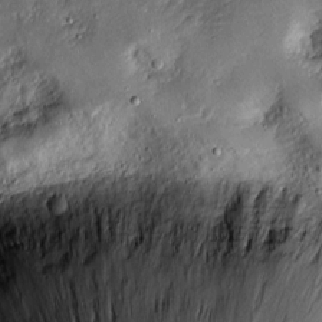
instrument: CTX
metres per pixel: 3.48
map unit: Htu
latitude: -6.9919
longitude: 159.7667
